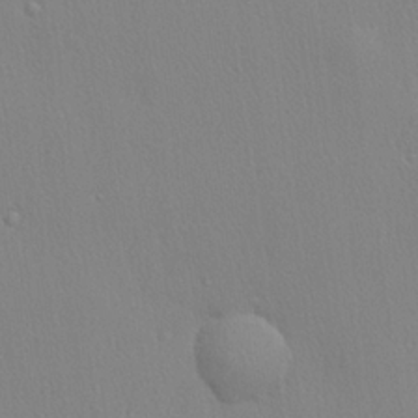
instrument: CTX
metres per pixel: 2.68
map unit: lHvf
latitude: 20.9325
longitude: 141.4076
